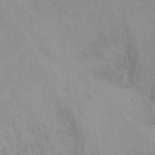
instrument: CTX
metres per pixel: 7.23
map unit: Hto
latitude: -11.2943
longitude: -37.7072
